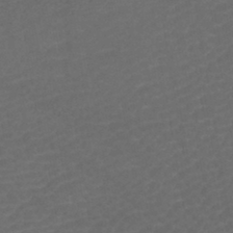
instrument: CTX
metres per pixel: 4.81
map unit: lHb
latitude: -42.9352
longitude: 76.3684
